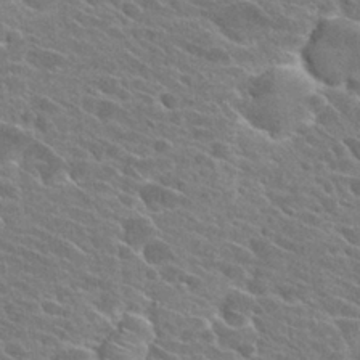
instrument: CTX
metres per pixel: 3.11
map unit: Hto
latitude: 26.3656
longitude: -42.4412
